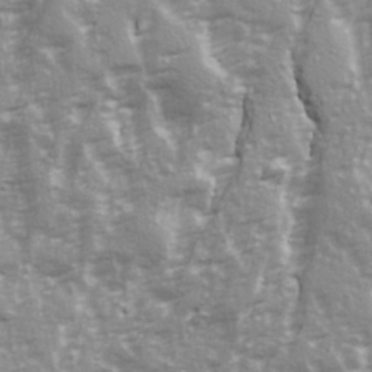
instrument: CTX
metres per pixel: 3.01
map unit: Ave
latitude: 22.2333
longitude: -132.7624
